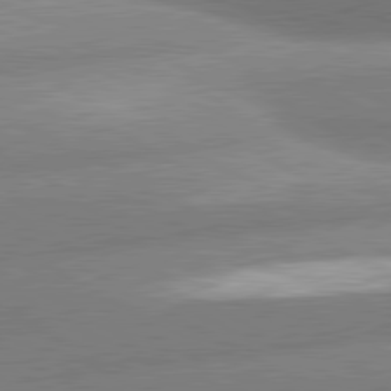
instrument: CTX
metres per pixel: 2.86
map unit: lApd
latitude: 80.8380
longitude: -163.1781
